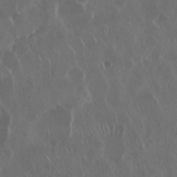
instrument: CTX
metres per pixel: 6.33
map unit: Nhu
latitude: 29.6694
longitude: -59.9339
